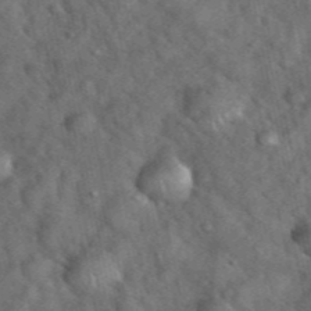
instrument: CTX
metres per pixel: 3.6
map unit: eHh
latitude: 39.3482
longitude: -57.0647
